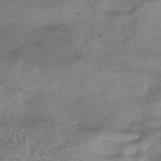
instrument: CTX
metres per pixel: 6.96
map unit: HNhu
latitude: -41.7666
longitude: 94.6896
